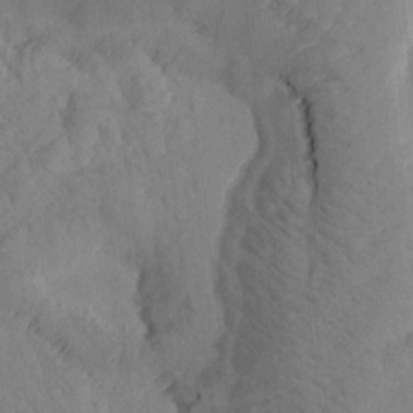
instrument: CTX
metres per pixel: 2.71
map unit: Htu
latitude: -0.8030
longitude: 172.7463
